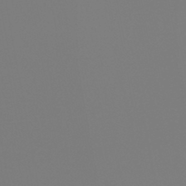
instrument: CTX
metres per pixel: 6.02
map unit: eHb
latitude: -44.8975
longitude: 86.1039
